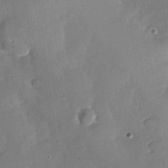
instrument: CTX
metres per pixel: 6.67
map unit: Nhu
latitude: -27.3698
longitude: -57.6693
